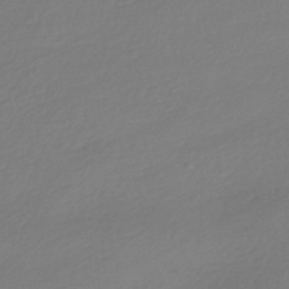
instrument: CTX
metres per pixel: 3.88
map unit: HNhu
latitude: -41.9745
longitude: 96.9920
